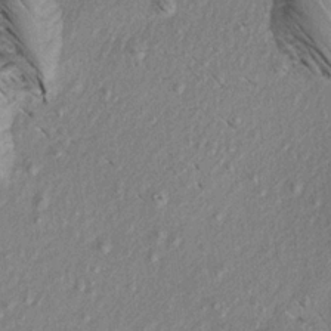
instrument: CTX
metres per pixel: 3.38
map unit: Aa
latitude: 18.6301
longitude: -145.4048
